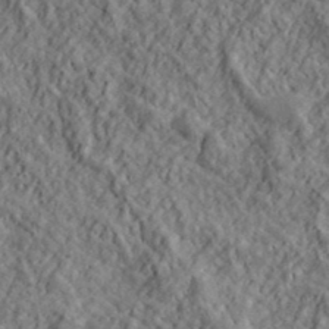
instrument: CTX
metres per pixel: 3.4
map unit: lHvf
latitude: 39.7638
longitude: -89.6505
